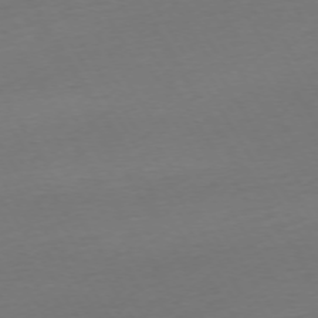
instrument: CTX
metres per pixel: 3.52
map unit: Ap
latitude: -74.7841
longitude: -68.4034
